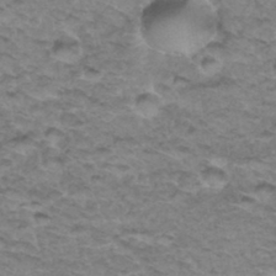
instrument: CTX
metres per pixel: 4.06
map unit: Hto
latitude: 34.5356
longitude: -47.6316
